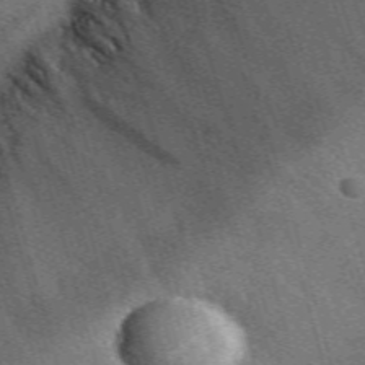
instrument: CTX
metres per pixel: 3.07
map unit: lHvf
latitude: 35.8016
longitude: -90.4223
